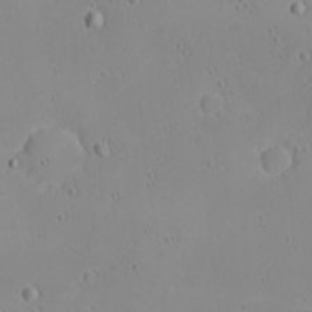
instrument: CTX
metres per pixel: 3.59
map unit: Nhu
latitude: -4.9919
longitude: -81.6883
